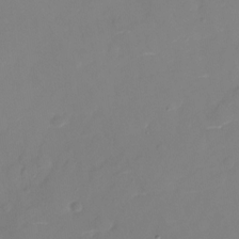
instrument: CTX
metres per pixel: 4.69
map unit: Nhu
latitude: -28.1606
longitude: -78.1767
